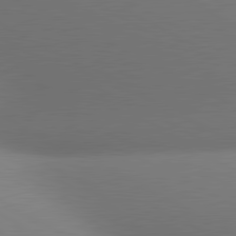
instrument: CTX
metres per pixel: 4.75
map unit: lApd
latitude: 80.9514
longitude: 133.0298
